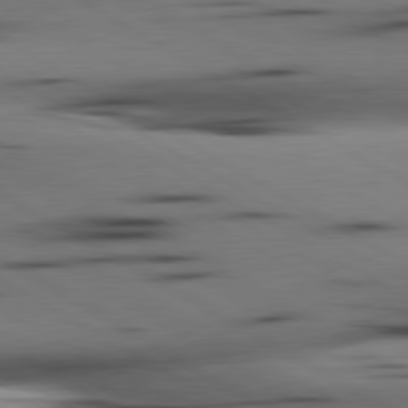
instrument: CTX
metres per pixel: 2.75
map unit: lApd
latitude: 80.4601
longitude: 160.5007
